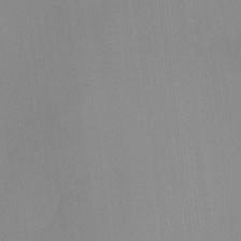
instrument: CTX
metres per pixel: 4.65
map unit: HNhu
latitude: -1.7289
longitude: -7.1403
